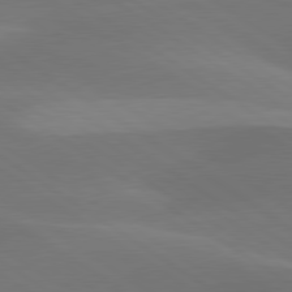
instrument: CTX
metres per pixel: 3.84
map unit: lApd
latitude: 79.7450
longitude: -90.8758
